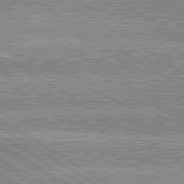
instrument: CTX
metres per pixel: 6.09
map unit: lApd
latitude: 80.4223
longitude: -151.8016
